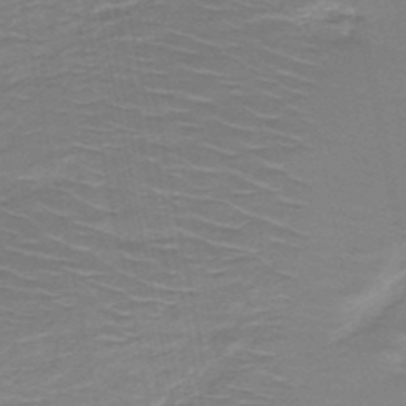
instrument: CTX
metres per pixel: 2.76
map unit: HNb
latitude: -50.4440
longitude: -48.1011
